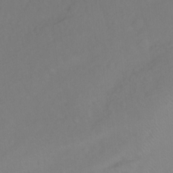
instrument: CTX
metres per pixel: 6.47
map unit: Ht
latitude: -15.1431
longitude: -42.9892
